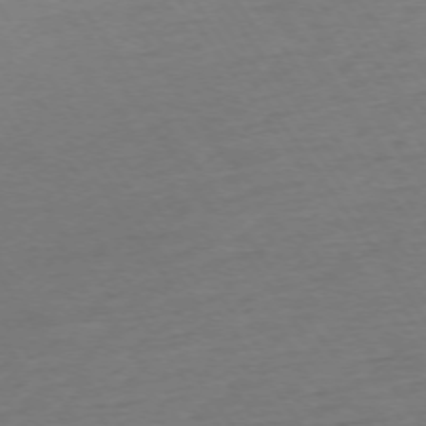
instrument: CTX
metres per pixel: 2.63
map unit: Ap
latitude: -74.1039
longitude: -83.7449
